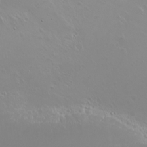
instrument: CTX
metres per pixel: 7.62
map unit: Nhu
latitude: -4.9541
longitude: -79.2159
